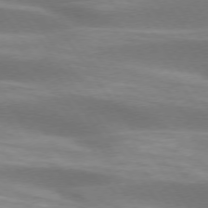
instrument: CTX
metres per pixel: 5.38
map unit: lApd
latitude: 74.4223
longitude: -49.4804
